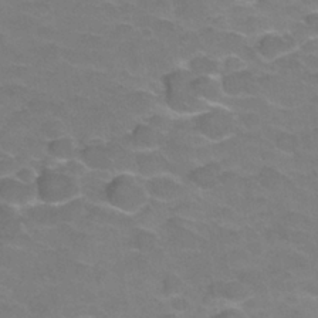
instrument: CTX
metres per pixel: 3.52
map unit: Hve
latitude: -30.3306
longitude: 95.3320
